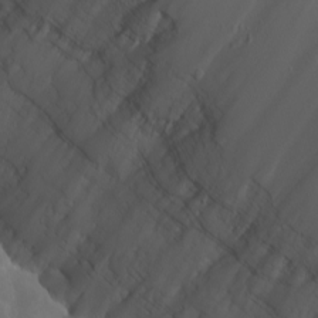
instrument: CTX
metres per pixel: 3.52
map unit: eHh
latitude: -6.6140
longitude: -77.2915
